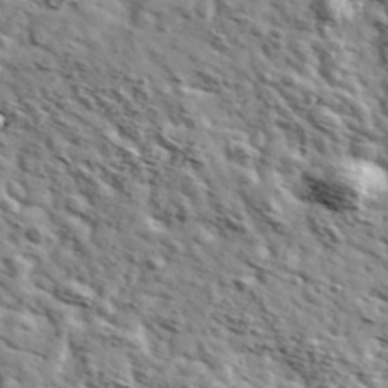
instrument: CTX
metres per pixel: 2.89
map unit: Ave
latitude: 41.0836
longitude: -107.3482
